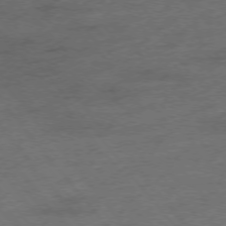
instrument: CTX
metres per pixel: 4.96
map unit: Hpe
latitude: -76.0850
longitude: -12.5924
